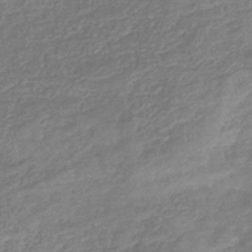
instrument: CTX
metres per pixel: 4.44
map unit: eHb
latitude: -33.8801
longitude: 79.3509
